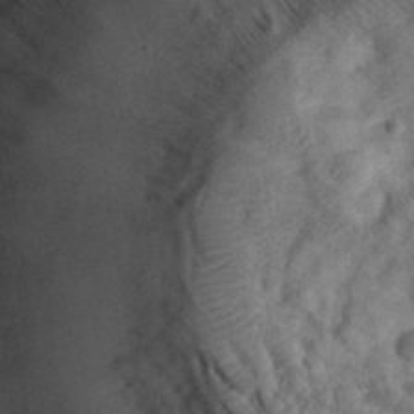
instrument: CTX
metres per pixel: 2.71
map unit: eHh
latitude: 32.8758
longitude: -69.2348
